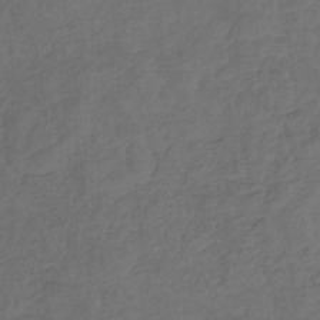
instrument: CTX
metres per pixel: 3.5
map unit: eHb
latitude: -32.5952
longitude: 72.2928
